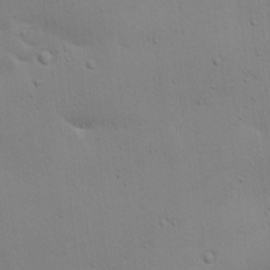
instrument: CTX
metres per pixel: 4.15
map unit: lAa
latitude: 19.4993
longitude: -138.5735
